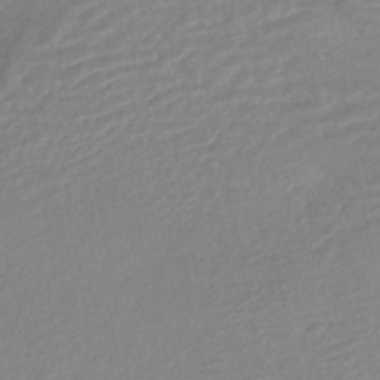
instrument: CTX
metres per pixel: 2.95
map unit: HNhu
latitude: -44.0283
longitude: 103.1053
